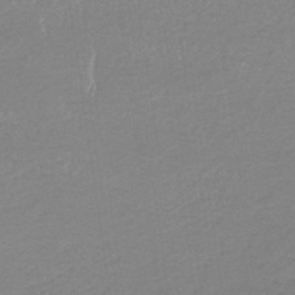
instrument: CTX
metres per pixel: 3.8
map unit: lHb
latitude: -34.3495
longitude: 68.8219
